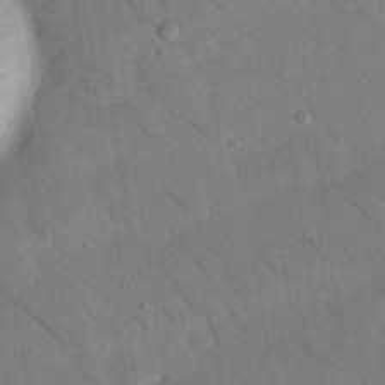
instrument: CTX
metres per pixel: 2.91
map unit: Nhu
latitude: 23.7638
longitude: -73.9151
